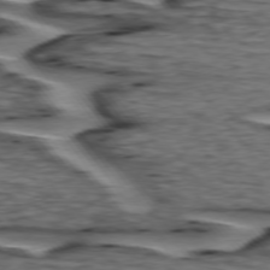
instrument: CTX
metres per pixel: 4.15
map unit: lApd
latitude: 75.4426
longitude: -72.2901
